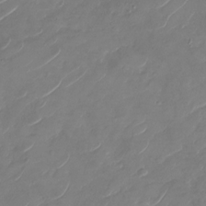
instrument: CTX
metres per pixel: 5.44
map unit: Nhu
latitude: -29.4266
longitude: -72.1956
